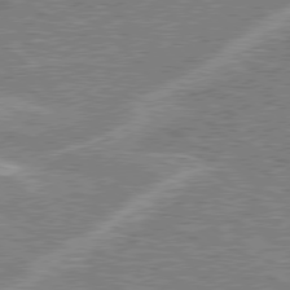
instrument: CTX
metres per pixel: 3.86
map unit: Hpe
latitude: 78.1956
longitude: -156.8757
